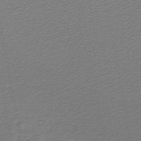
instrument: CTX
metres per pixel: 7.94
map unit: lHb
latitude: -42.8408
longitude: 62.3684
